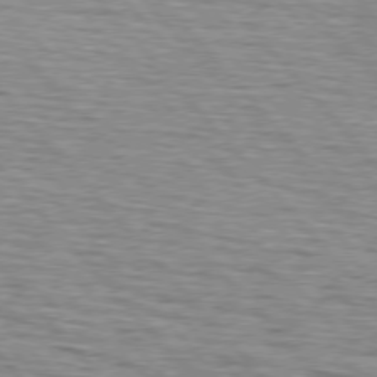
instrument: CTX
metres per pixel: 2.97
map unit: lApd
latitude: 75.8583
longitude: -82.7624
